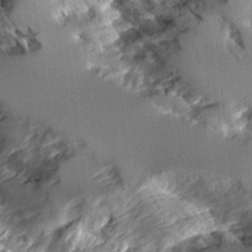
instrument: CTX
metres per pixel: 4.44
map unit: Aa
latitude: 11.5749
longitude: -126.2145
